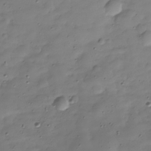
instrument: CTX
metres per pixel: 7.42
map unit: Hve
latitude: -29.9367
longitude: 94.2928
